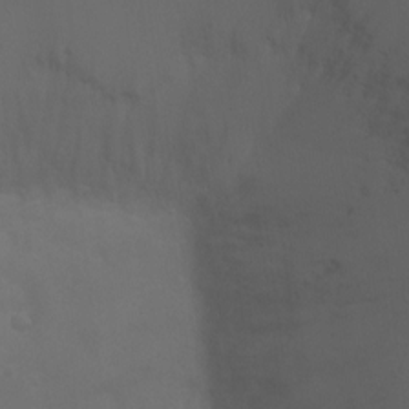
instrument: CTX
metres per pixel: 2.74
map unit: Ht
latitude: 0.8758
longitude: -22.1956
